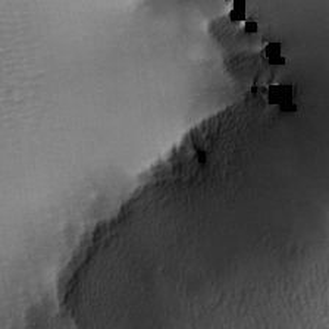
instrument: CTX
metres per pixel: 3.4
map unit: lAa
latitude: -7.9556
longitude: -125.6883
